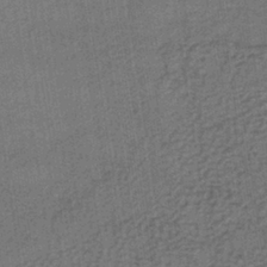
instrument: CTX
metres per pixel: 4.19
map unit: lHb
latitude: -36.3306
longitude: 59.3887
